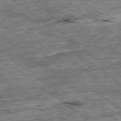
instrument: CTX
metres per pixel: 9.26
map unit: Ap
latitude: -79.1998
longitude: -86.5357
